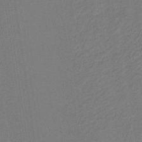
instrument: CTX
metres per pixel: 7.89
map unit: eHb
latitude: -30.2172
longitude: 69.9367
